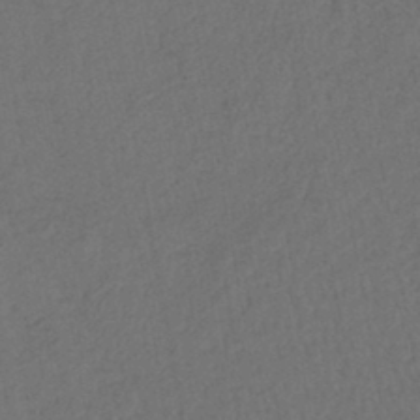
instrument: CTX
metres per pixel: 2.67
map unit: lHb
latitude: -43.3887
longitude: 68.2928
